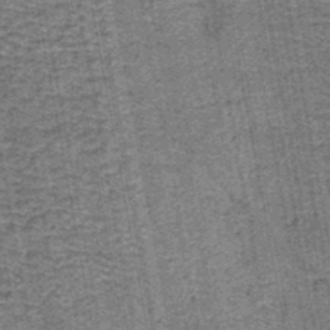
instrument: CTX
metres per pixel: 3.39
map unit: HNb
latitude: -45.5210
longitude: 53.2187
